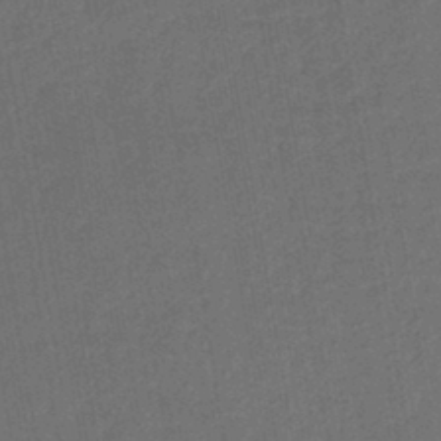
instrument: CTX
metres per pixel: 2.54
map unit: lHb
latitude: -43.5021
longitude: 61.0109
